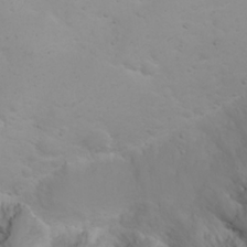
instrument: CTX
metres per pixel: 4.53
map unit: eHh
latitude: 23.9528
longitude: -64.2145
